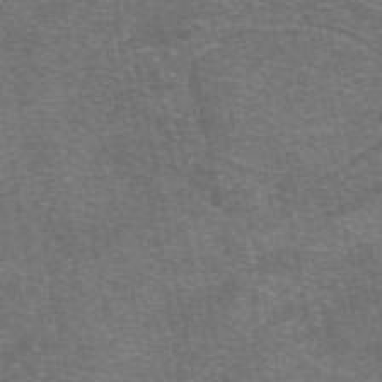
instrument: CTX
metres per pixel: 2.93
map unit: eAb
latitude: 47.0081
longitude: 105.2754
